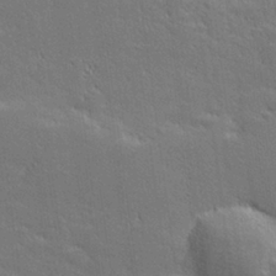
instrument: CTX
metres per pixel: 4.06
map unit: lHvf
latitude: 26.9514
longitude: 142.2550
